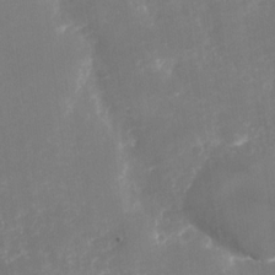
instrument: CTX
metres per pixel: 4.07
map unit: Nhu
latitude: -29.0675
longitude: -64.4034
